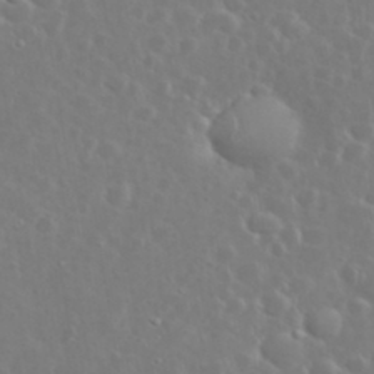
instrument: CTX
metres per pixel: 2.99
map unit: eHh
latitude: 35.0080
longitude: -60.0822
